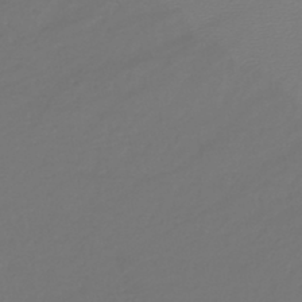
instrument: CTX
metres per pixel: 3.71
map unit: lHb
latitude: -42.3117
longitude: 76.8597
